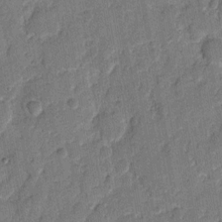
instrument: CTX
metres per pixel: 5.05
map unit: eHh
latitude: 8.2334
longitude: -66.2522
